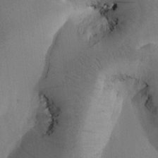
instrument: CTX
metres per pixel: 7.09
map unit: Htu
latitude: -0.2929
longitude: 172.5574
